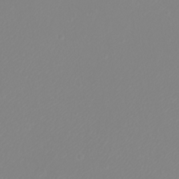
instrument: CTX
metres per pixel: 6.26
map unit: eHh
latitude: -9.0864
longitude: -70.0444
